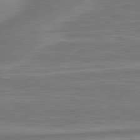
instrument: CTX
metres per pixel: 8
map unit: lApd
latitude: 81.2348
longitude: -174.6113
